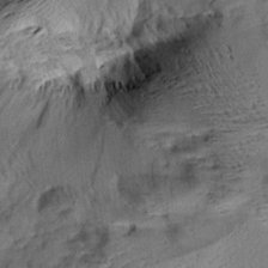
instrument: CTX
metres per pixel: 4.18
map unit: Aa
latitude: 9.6505
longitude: -142.7813
